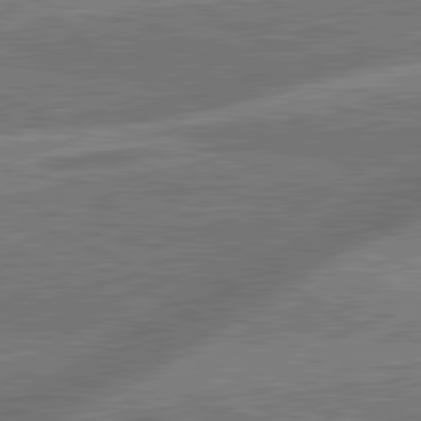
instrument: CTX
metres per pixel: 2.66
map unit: lApd
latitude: 81.4237
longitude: -166.7435
